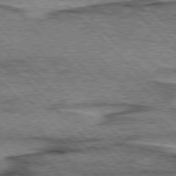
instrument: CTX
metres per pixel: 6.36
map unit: lApd
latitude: 76.5923
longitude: -78.1011
